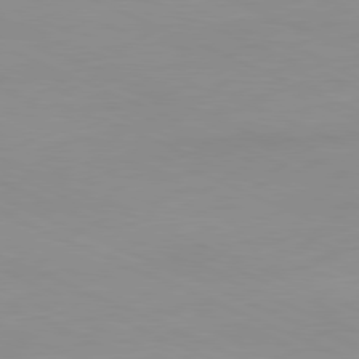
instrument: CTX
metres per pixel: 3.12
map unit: Ap
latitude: -81.3888
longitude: -93.2726
